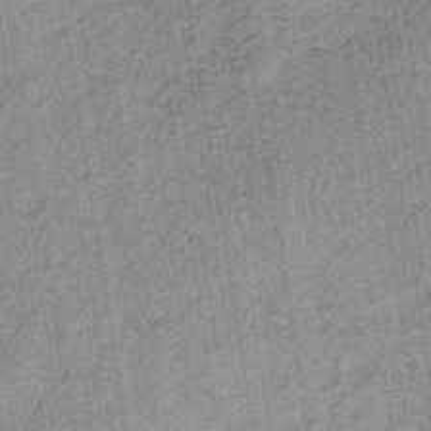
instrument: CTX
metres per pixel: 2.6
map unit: lHb
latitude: -36.8408
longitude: 64.2551
